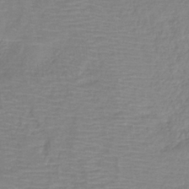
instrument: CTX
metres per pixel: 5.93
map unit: HNb
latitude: -34.7463
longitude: 55.2754
